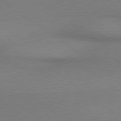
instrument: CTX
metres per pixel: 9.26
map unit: lApd
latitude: 79.2726
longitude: 179.4265
